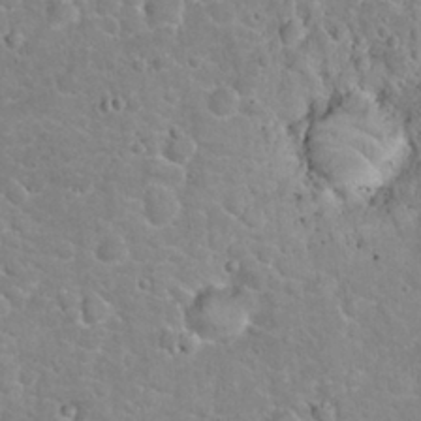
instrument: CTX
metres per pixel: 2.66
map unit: Hto
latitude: 20.8758
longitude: -47.7450
